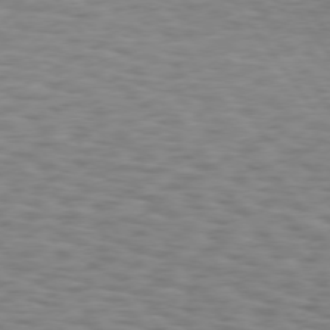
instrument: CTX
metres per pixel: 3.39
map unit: Hpe
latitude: 74.2712
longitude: -132.8380
